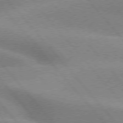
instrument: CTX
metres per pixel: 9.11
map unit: lApd
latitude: 76.0633
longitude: -61.9339
